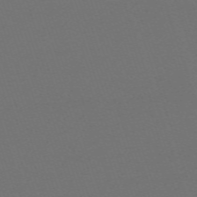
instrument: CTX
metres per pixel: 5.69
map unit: eHh
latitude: -63.7099
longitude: 52.1227
